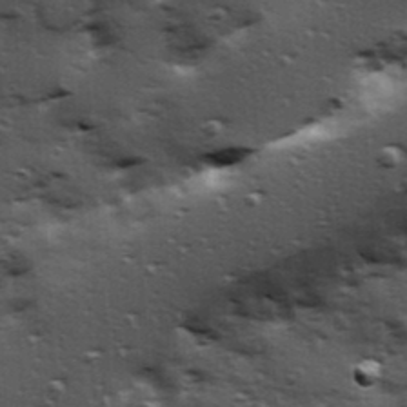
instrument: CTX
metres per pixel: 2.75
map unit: Hve
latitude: 24.3845
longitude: -96.4034
